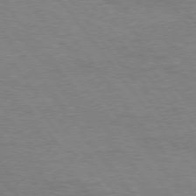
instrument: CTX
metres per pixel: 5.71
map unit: Hpe
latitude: 75.3104
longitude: -150.9135
